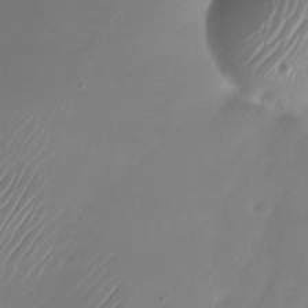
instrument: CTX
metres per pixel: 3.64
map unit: Nhu
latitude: -26.5762
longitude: -72.2712
